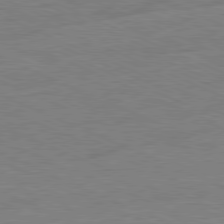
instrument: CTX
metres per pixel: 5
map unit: Ap
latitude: -81.5210
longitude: -84.2523
